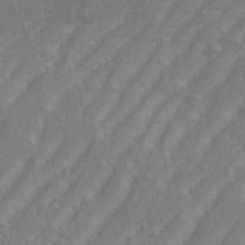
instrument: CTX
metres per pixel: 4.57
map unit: eHh
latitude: 34.9891
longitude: -133.6694
